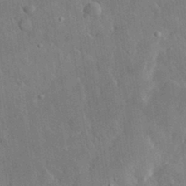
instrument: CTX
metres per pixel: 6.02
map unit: lHvf
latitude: 32.3845
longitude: -85.7828
